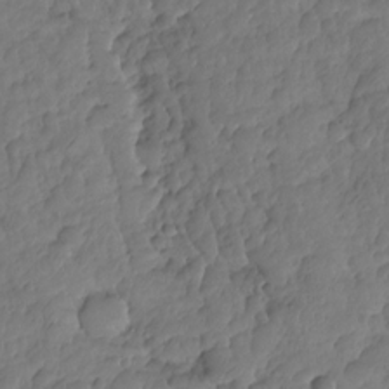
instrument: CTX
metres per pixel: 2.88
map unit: HNhu
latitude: -24.8030
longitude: 49.5588
